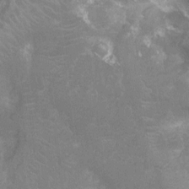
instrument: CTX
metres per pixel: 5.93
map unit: Nhu
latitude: -14.4440
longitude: -25.0080
